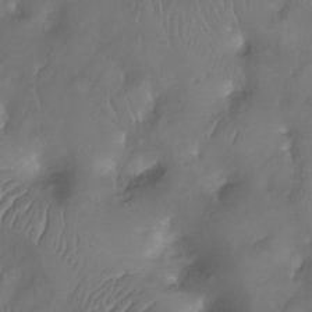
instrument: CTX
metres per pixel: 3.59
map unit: Ht
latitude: -12.0472
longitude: -43.6127
